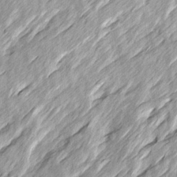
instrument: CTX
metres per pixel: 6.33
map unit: Ave
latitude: 15.4805
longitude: -137.3104
